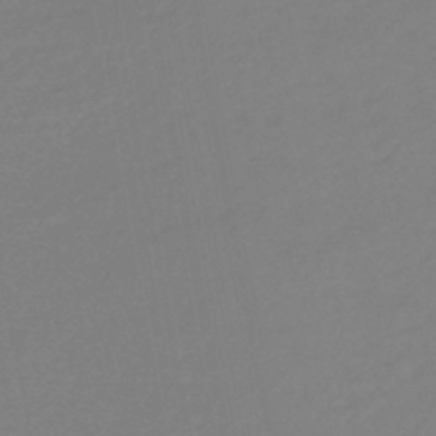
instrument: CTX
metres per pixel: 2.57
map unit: eHb
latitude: -46.2739
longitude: 88.6896
